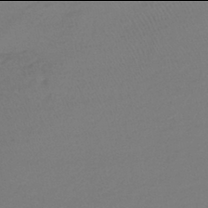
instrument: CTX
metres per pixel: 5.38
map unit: lHb
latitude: -42.0094
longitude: 58.2739
